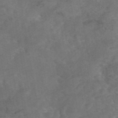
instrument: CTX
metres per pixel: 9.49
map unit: eAb
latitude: 46.9136
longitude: 126.9919
